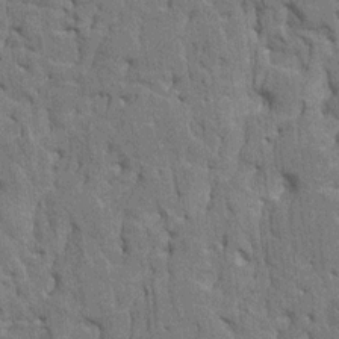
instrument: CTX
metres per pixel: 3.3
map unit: HNhu
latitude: 8.1200
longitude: -2.4223
